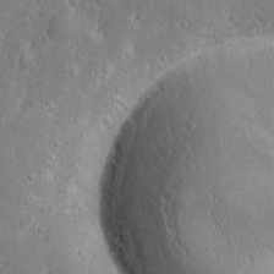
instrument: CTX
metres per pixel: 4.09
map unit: Ave
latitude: -10.3684
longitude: -119.9906
